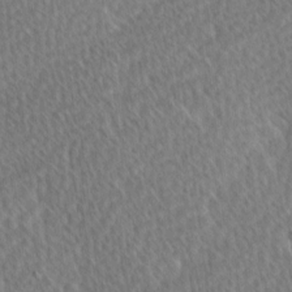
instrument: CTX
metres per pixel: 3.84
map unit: Ave
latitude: 8.8191
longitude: -106.4790
